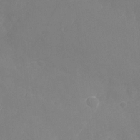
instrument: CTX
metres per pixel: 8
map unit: Nhu
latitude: -28.4818
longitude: -64.6679
